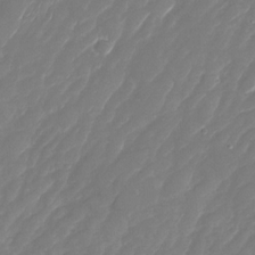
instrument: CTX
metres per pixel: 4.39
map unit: Nhu
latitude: -28.7463
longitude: -65.3293
